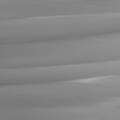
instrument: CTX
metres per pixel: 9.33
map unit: lApd
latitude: 82.4978
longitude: -143.3860
